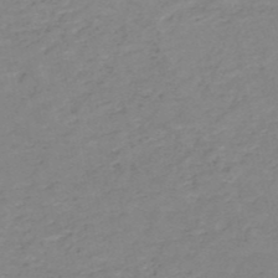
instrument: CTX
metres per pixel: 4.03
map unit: HNb
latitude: -51.2754
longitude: -51.7638
